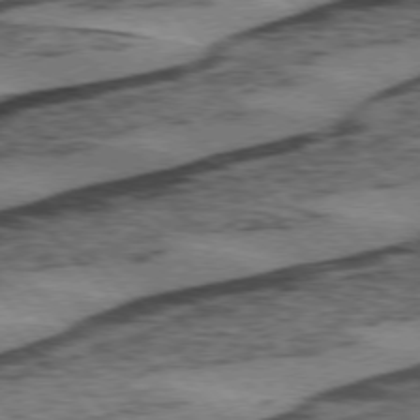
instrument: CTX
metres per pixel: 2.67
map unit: lApd
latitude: 75.5560
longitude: -77.9150
